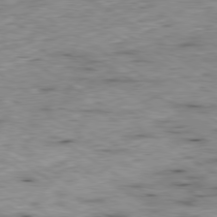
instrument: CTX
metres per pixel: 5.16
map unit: Hpe
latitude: -80.1984
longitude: 21.5588
